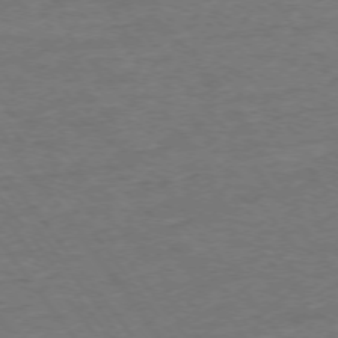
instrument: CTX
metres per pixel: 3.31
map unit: Ap
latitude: -75.5588
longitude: -85.2726
